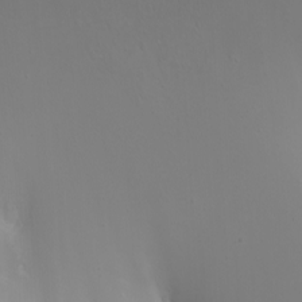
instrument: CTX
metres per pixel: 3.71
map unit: Nhu
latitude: -5.0486
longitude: -90.1389
